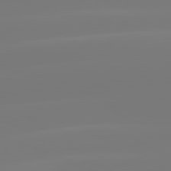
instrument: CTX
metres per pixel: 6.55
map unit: lApd
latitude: 81.6694
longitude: -150.4601
